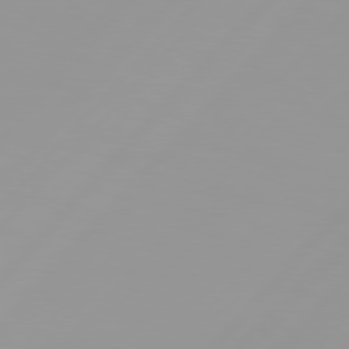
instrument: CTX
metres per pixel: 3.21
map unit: Hpe
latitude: 77.2348
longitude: -139.6505
